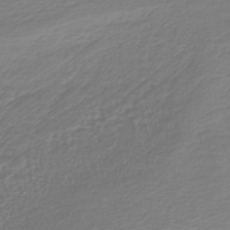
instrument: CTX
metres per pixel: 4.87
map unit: lHb
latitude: -43.3131
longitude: 70.0094
